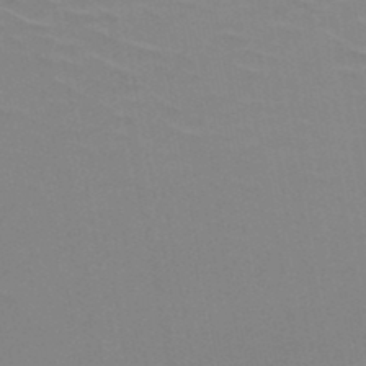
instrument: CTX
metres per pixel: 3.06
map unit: HNb
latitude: -48.5007
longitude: -47.5749
